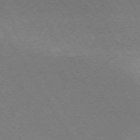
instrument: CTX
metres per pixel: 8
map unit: Hpe
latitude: -71.8611
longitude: 11.5210
